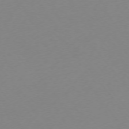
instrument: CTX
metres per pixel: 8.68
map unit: Ap
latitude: -75.2376
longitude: -71.9717
